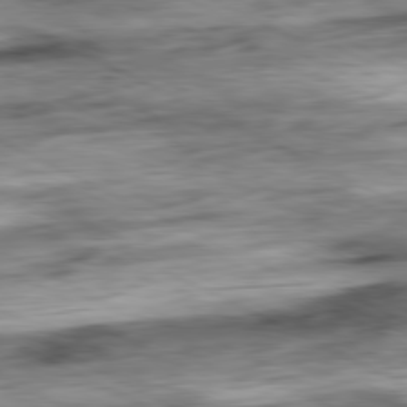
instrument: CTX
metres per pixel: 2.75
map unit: Ap
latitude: -80.9920
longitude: -72.3846
